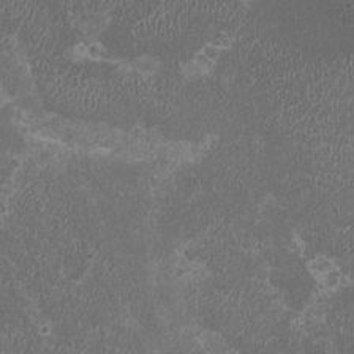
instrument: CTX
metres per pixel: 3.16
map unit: HNhu
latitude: -2.9730
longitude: -1.0458
